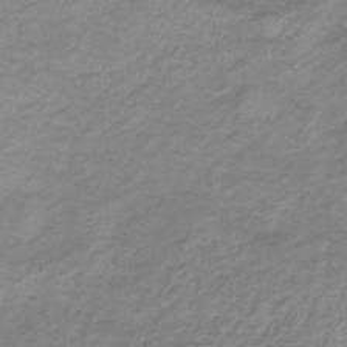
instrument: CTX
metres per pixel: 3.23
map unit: HNb
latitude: -33.4833
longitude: 61.3321
